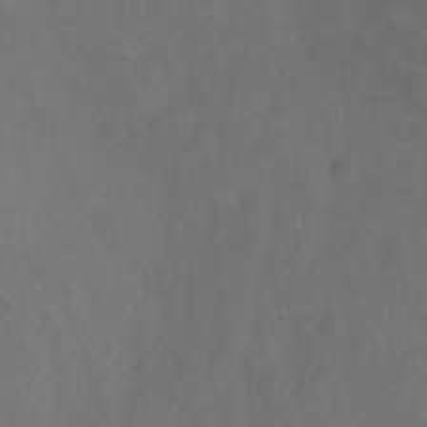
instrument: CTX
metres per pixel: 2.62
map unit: Nhu
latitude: -13.4077
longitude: -71.8394
